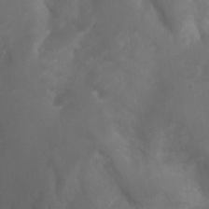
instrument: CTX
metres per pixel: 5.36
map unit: Aa
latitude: -13.4266
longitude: -67.4615
